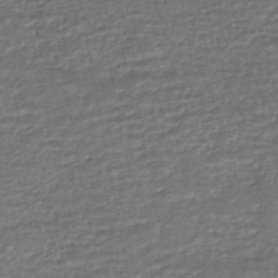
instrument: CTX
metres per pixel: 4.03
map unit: HNhu
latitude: -45.7667
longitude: 102.6141
